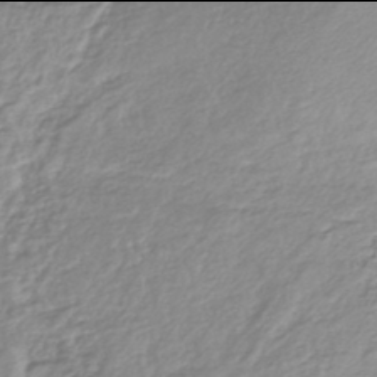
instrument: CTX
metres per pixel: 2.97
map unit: lHb
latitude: -42.0094
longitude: 69.6910
